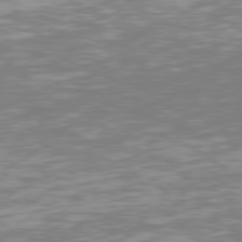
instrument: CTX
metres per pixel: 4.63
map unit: Hpe
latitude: 77.4237
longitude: -165.8205
